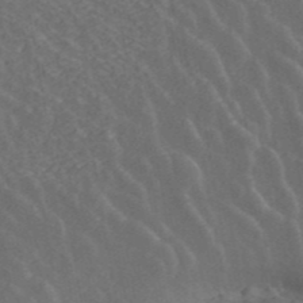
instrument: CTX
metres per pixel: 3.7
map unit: ANa
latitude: 42.7624
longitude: 30.4818
